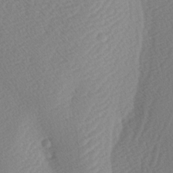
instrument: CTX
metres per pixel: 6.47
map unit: lAa
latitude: -2.6896
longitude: -127.4616
